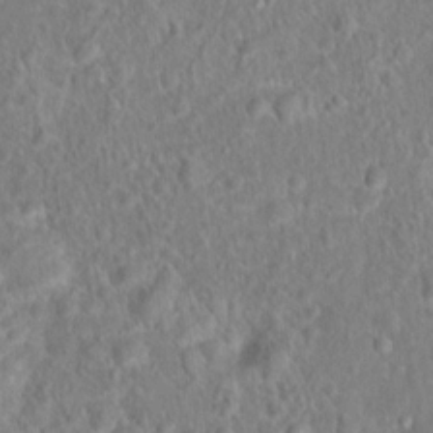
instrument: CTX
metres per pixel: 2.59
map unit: Hto
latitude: 16.6679
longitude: -41.4804
